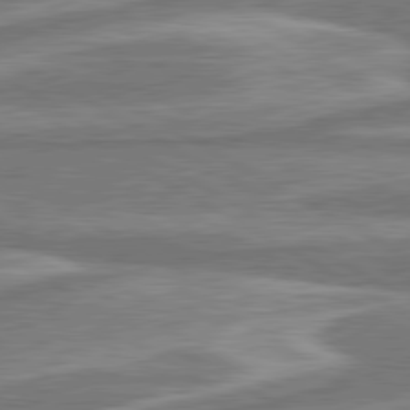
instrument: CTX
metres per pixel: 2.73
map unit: lApd
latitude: 80.4790
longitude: -178.1011
